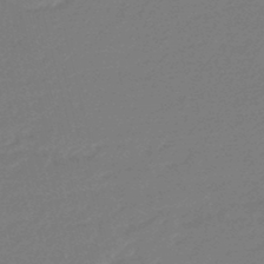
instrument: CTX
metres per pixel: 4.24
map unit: eHb
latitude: -46.7463
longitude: 86.9920
